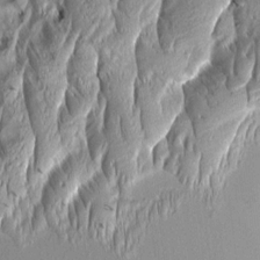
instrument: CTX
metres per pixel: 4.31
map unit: Aa
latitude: 8.7624
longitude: -132.0633
